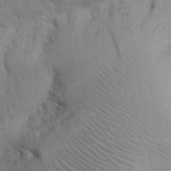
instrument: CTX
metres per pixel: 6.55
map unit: eHh
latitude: 31.2537
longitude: -67.8772
